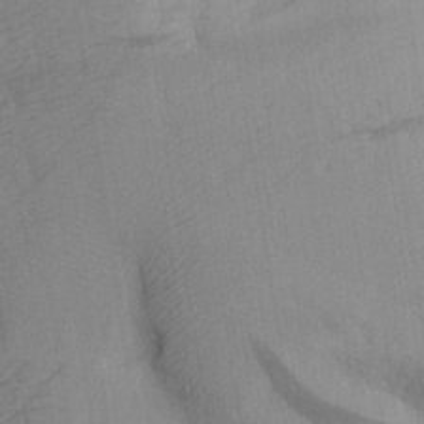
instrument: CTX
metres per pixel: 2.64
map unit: Aa
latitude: 27.3482
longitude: -148.0822
